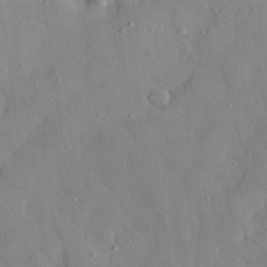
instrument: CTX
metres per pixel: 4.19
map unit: eHh
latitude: 28.8758
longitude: -78.0822
